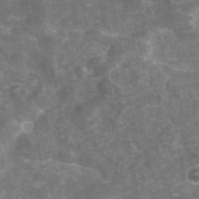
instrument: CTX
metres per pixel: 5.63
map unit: eAb
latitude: 45.8205
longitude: 119.6533
